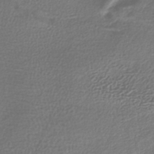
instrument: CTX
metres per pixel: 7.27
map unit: lHb
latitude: -40.8219
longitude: 73.3132
